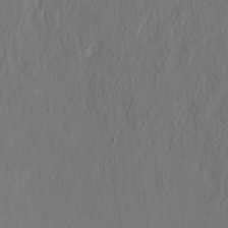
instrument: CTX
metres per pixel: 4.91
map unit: eHh
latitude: 4.8380
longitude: -77.6505
